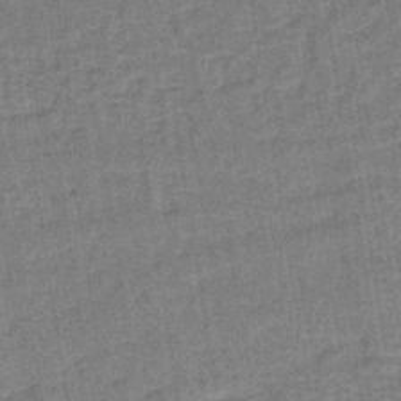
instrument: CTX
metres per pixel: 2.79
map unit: lHb
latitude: -40.5007
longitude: 57.1809
